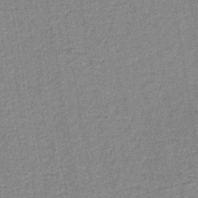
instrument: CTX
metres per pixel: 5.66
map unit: lHb
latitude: -40.1983
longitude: 60.8219
